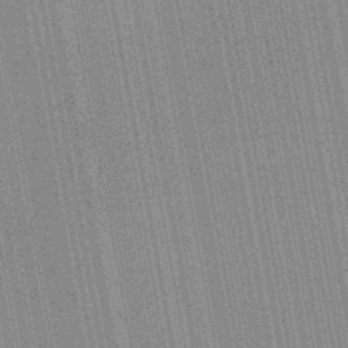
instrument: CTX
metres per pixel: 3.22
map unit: HNb
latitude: -45.8233
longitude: 52.9541
